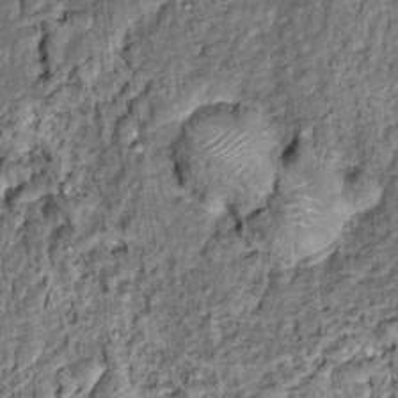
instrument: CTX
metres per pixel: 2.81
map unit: Hto
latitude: 14.5168
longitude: -35.6316
